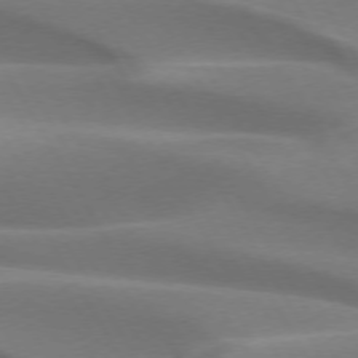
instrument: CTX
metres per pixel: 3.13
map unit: lApd
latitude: 73.3104
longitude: -51.4993
